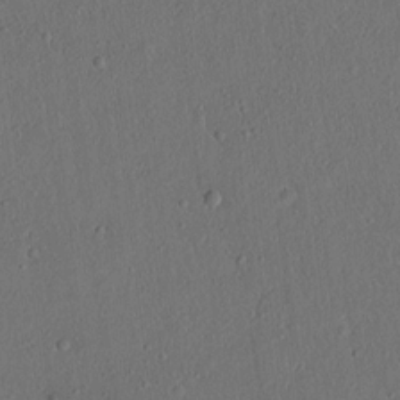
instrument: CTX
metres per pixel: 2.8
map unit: lAvf
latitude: 7.7827
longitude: 168.0283
